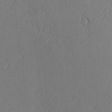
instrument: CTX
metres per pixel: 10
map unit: Aa
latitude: 23.4426
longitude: -127.6316
